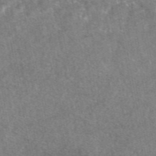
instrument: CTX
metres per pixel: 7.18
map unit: eAb
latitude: 47.0648
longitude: 123.3321
